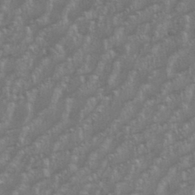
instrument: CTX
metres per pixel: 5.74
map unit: eHh
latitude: 34.7813
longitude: -132.4034
